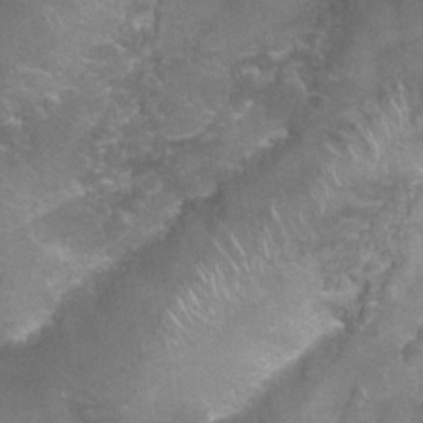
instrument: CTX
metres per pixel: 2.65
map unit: Nhu
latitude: 26.8002
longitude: -61.2159
